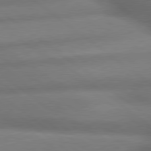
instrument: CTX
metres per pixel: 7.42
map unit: lApd
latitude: 79.6694
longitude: -167.1592
